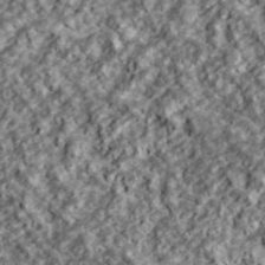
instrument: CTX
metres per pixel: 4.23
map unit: lHvf
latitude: 39.1025
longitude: -89.7072
